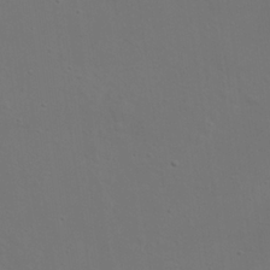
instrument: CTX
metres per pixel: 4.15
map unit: eHh
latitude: 23.7827
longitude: -69.6883
